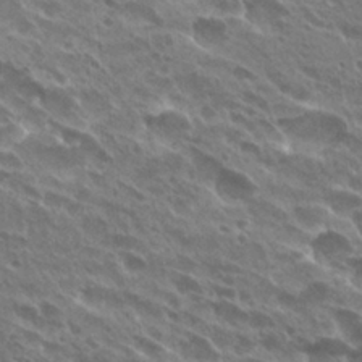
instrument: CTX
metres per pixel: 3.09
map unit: Hto
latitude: 28.1767
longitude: -41.5938
